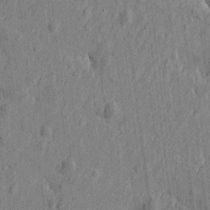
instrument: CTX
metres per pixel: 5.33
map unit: Htu
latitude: -7.2376
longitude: 178.1605
